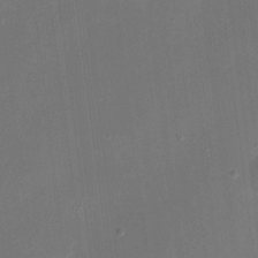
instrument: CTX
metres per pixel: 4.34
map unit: eHh
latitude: 5.0836
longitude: -68.5546
